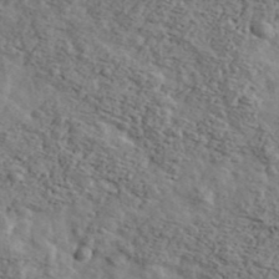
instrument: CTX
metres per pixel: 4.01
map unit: Ave
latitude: 43.4804
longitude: -110.0822
